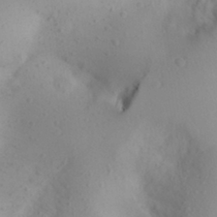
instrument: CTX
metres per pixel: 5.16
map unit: Aa
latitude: 26.6869
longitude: -147.8017
